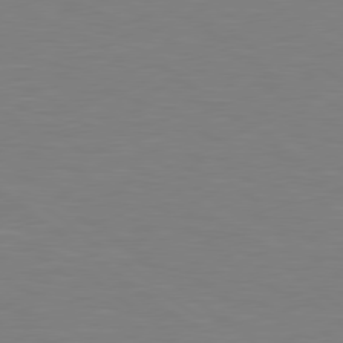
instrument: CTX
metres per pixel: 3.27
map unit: Hpe
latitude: 78.8758
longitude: -148.7057
